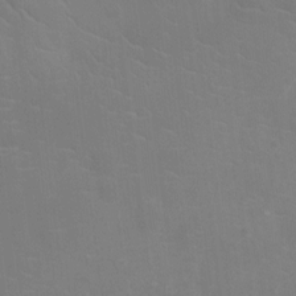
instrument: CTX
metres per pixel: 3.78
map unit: Ht
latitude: -10.6330
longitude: -23.9906
